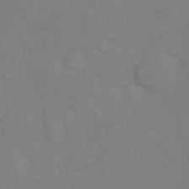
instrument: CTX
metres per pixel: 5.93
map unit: Hto
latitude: -5.8422
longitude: -35.4048
